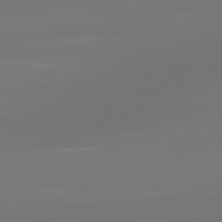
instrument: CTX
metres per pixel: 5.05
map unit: lApd
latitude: 83.3859
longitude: -131.6127
